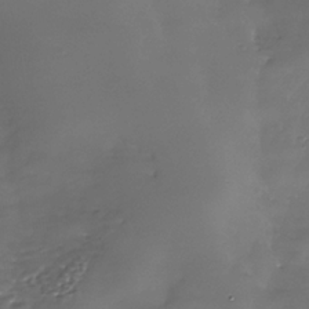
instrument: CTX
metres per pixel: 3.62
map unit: Nhe
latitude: -35.6911
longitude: -92.4790
